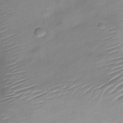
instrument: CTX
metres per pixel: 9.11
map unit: Nve
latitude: -18.3873
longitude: 107.8612
